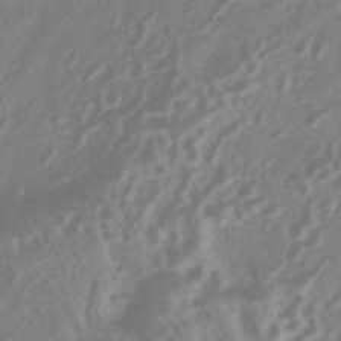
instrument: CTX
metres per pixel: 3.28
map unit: HNhu
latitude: -43.2942
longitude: 90.9731
